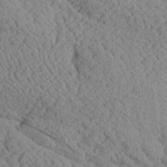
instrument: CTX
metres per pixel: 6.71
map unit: Ave
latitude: 24.3089
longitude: -134.7246
